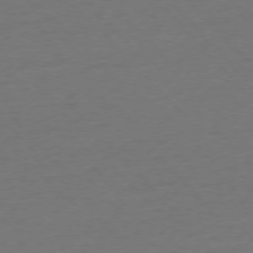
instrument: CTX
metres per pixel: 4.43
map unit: Ap
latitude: -76.7463
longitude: -93.3103
